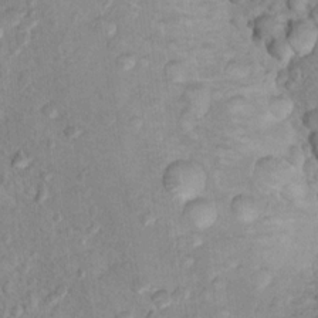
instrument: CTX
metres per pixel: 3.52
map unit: Nhu
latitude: 14.5357
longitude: -28.3467
